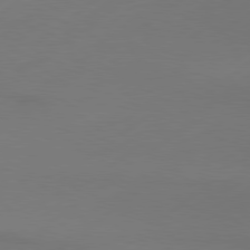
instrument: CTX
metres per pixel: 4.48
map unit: Hpe
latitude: 78.9892
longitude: -131.6883
